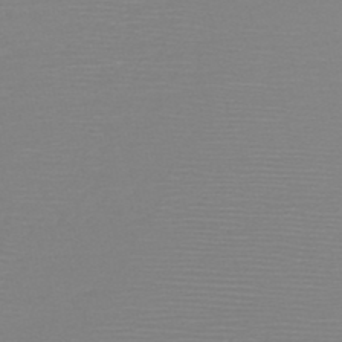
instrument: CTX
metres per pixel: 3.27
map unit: HNb
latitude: -48.8030
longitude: -43.1592
